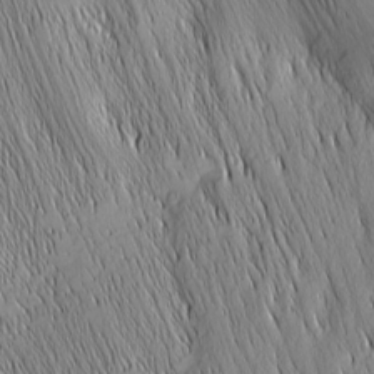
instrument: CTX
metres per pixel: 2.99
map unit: Nhu
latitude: -5.9367
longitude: -151.9528
